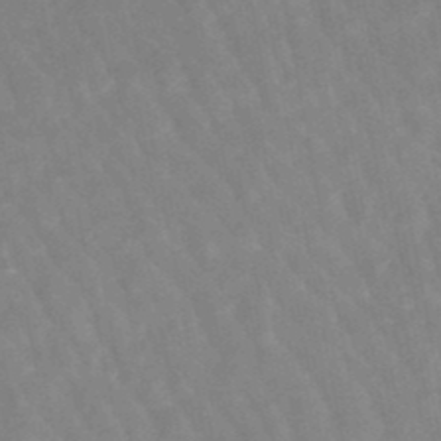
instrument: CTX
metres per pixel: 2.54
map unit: lHb
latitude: -48.3118
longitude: 75.5211
